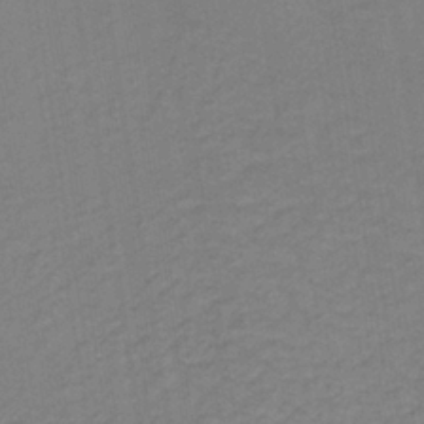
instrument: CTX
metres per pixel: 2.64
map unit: lHb
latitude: -35.4265
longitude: 66.9731
